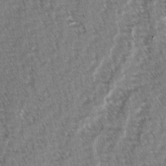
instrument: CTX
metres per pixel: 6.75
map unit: lAvf
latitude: -2.8974
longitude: -113.4615
